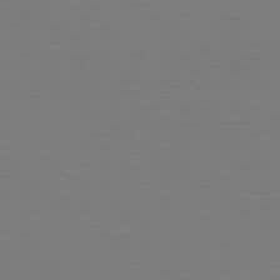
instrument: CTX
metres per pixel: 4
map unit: Ap
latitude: -79.9178
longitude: -59.2159
